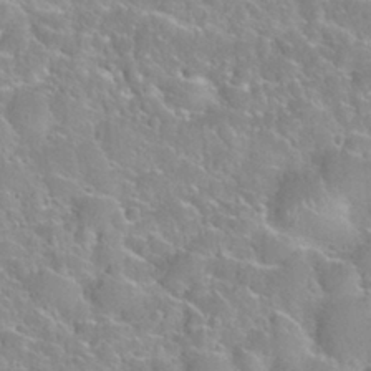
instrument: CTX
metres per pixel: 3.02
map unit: Nhu
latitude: 28.2333
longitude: -52.4034
